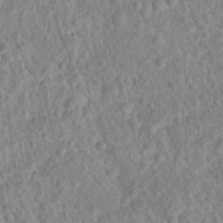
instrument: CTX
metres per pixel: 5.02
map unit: Hto
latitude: 16.5924
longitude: -41.3481
